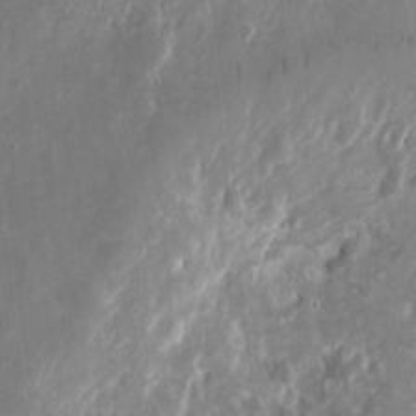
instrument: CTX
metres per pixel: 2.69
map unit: eHh
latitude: 10.9136
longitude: -72.1011
